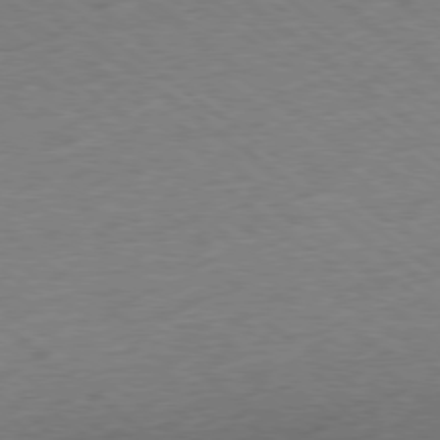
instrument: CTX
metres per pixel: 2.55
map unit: Ap
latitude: -78.9163
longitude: -49.7828
